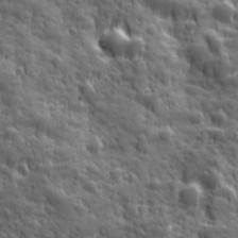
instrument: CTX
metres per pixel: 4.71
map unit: Ave
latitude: 19.2159
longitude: -132.4979
